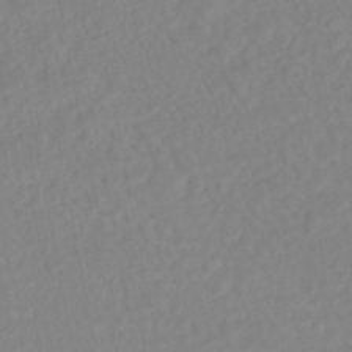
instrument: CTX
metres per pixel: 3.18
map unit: HNhu
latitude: -45.9367
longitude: 107.1998
